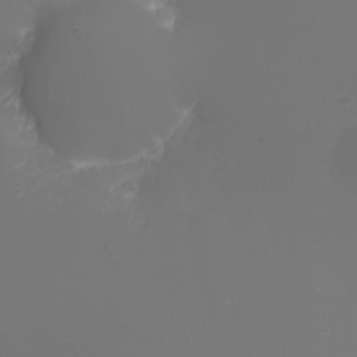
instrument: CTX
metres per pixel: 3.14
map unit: eHh
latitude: -5.8044
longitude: -88.1011
